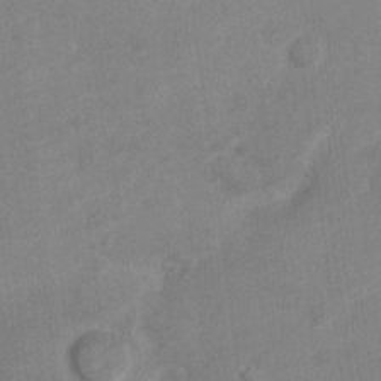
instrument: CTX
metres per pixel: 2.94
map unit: Nve
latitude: -19.1053
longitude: 108.1984
